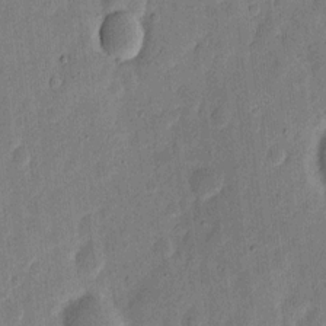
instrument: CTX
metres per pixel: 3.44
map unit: eHh
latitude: 7.1403
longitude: -71.3481
